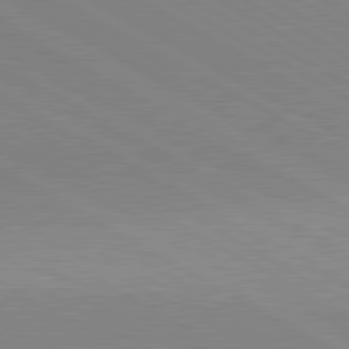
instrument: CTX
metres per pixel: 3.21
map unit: lApd
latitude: 80.7435
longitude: 150.6896
